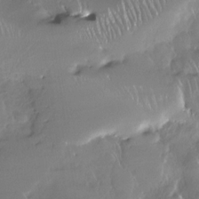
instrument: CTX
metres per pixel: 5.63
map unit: Nhe
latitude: -27.3320
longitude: -110.8191
